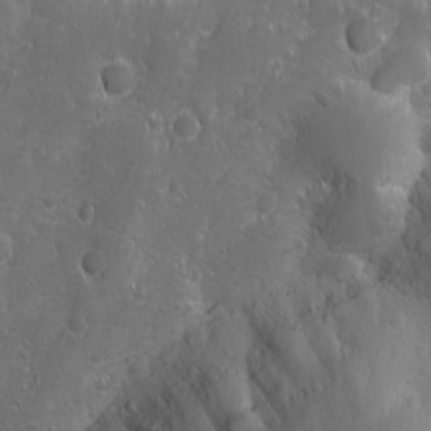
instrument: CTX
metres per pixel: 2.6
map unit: Ave
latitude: -10.9164
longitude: -121.3104
